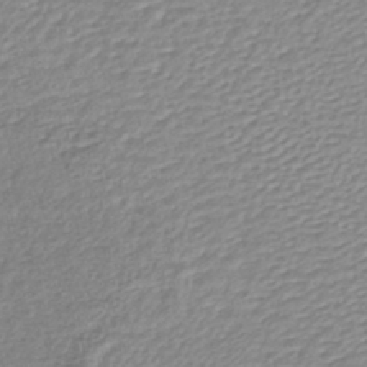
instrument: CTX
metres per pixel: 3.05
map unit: lHb
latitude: -41.5588
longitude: 61.8800
